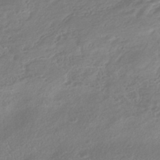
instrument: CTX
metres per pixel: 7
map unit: HNhu
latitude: -41.0864
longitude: 91.8990
